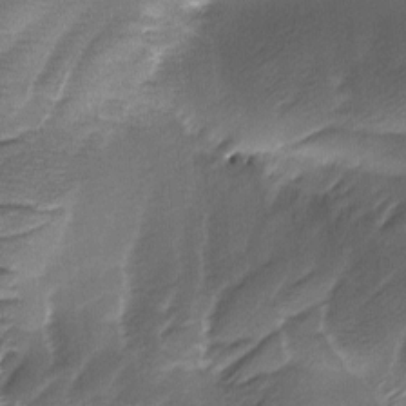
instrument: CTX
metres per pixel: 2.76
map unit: Ave
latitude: -8.3495
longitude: -123.0269
